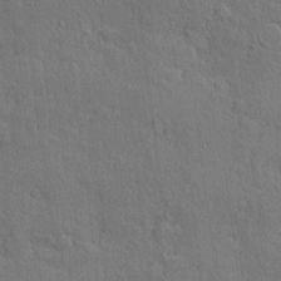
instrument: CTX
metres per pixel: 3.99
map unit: eHh
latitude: 4.7435
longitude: -75.4049
